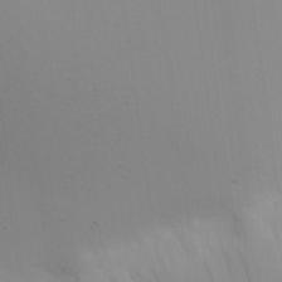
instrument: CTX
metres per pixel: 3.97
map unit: Aa
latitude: 26.1956
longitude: -143.1781
